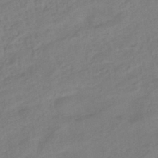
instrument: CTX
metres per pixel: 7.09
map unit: eHb
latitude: -43.4076
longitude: 85.1809
